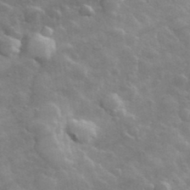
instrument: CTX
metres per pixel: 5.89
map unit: lHvf
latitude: 36.9514
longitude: -90.0822
